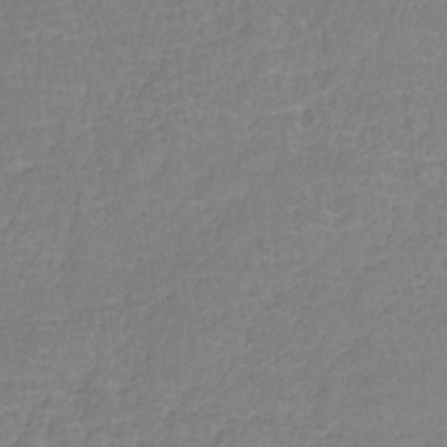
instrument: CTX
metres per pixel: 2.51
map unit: HNb
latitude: -34.8219
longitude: 55.3132
